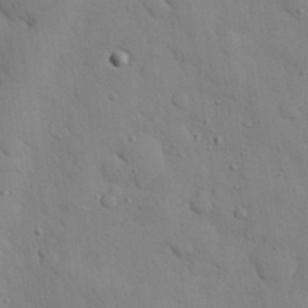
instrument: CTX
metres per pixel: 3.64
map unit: eHh
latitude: 26.8569
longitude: -75.5560
